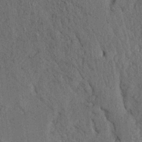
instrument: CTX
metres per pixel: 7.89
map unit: Ave
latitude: 23.7450
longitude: -134.2711
